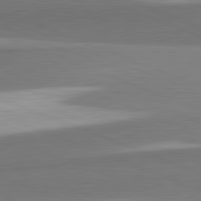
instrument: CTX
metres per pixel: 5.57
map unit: lApd
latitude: 82.1766
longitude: 152.8219
